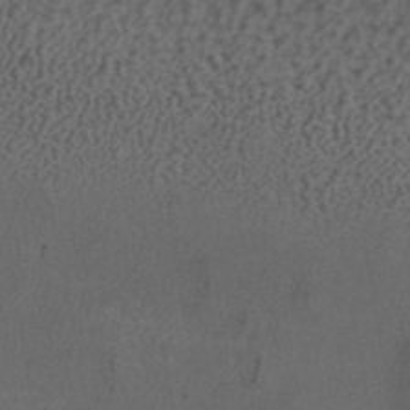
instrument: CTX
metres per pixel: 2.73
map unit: ANa
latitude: 39.9528
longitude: 28.8975
